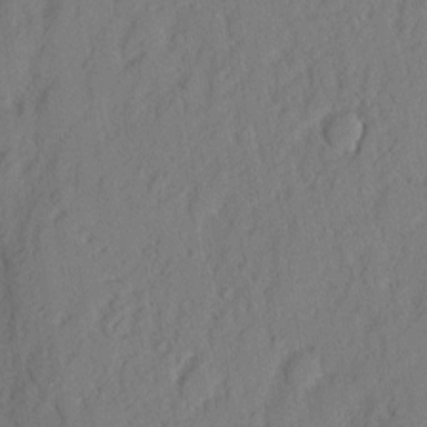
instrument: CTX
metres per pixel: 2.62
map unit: eHh
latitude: 3.7260
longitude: -77.4048
